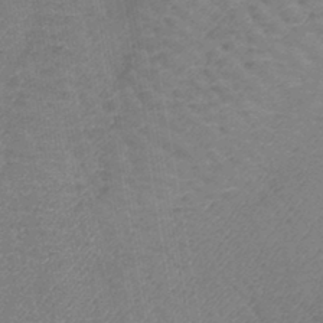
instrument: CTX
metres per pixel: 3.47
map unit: lHb
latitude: -43.5777
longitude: 79.8989
